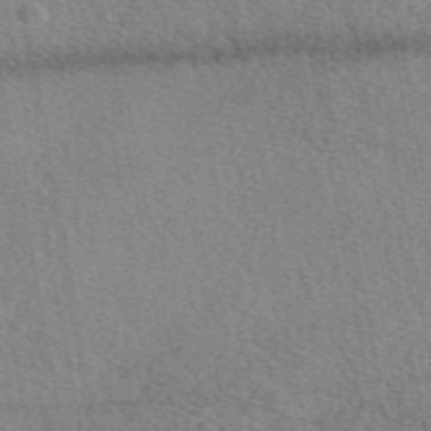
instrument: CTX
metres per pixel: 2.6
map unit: eAb
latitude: 49.5749
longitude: 110.4062
